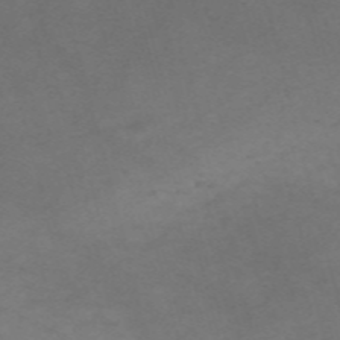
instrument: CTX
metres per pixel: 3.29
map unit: Nve
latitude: -58.5195
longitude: 59.6532
